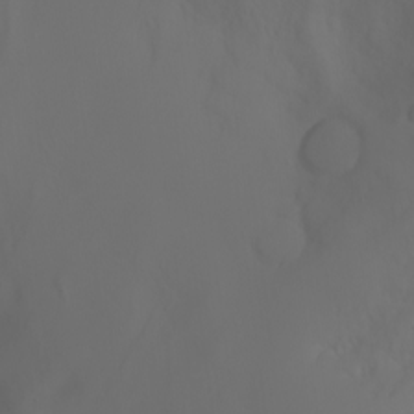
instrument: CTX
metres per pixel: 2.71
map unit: Aa
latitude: -6.7841
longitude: -85.6505
